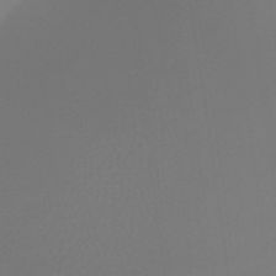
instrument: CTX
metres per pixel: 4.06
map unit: HNhu
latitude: -47.7099
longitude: 29.8233
